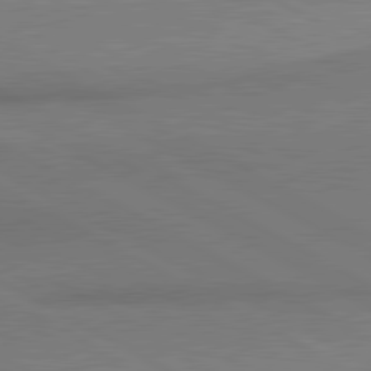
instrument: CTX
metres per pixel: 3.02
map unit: lApd
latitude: 80.9514
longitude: 163.9178
